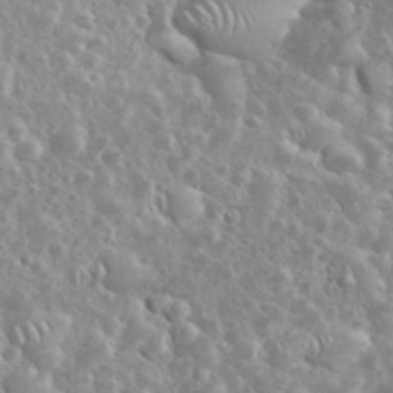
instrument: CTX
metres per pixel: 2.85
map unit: eHh
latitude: 35.2348
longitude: -61.4426
